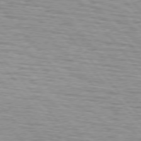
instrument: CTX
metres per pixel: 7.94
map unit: lApd
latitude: 75.6505
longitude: -82.4790
